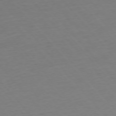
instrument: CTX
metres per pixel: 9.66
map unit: Ap
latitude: -75.7667
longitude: -88.1578
